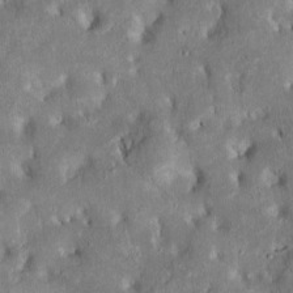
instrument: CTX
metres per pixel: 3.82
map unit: Htu
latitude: -6.5007
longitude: 145.3699
